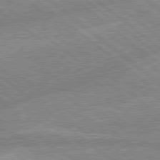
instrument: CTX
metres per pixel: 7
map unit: lApd
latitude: 78.9136
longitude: -156.0444
